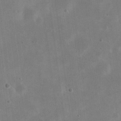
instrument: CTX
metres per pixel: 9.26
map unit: eHh
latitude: 20.9136
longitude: -69.7450
